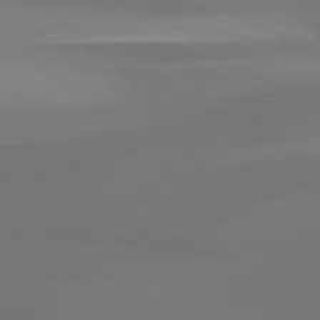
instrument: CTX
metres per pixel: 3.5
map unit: Hpe
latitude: 78.7813
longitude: -132.8758
